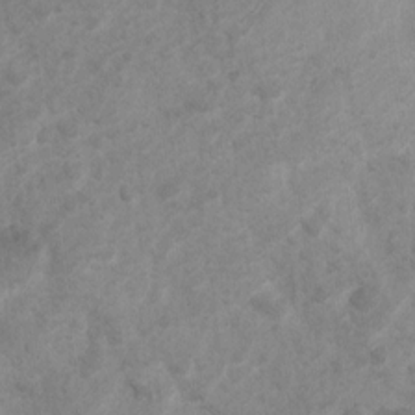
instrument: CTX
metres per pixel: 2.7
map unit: Ht
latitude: 2.7813
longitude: -26.8947
